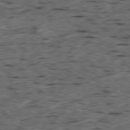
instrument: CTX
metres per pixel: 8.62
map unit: Ap
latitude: -79.4265
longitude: -90.4979
